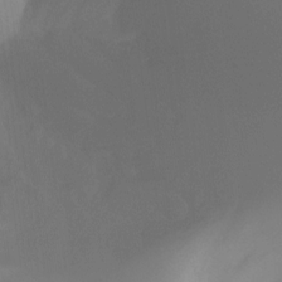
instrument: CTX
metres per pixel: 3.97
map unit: Ht
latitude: -16.3873
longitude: -50.5356
